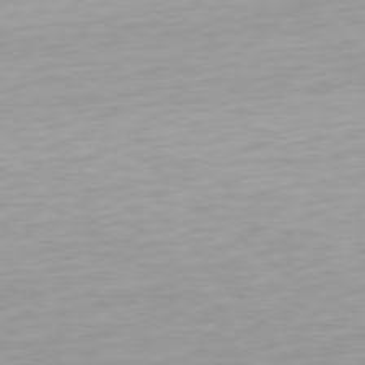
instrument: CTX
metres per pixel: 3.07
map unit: Hpe
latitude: 78.1767
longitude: -169.3293
